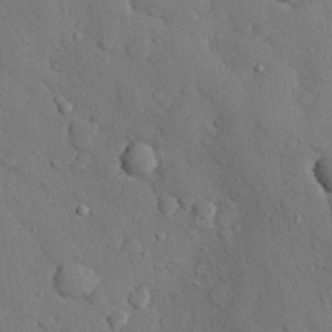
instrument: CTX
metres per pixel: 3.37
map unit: eHh
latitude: 27.8017
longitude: -78.8380
